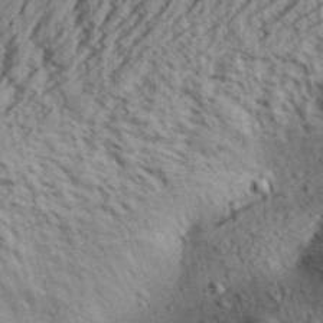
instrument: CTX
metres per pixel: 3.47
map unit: Aa
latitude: 31.3293
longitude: -137.3293
